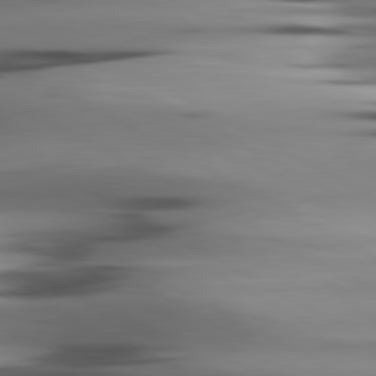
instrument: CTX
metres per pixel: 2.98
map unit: lApd
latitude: 80.4223
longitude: -123.0836
